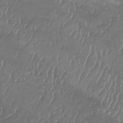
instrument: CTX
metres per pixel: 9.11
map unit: lAa
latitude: -7.6910
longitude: -129.6694
